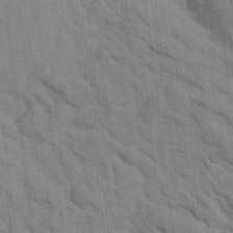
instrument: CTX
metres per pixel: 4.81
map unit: Htu
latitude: 2.0255
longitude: 143.3698
